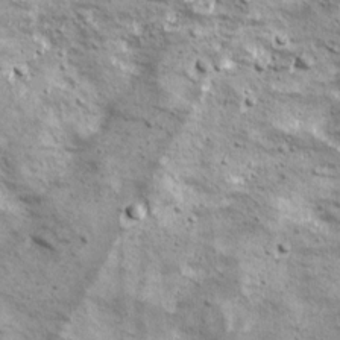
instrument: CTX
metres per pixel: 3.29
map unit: Ave
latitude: 17.3293
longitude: -133.6694
